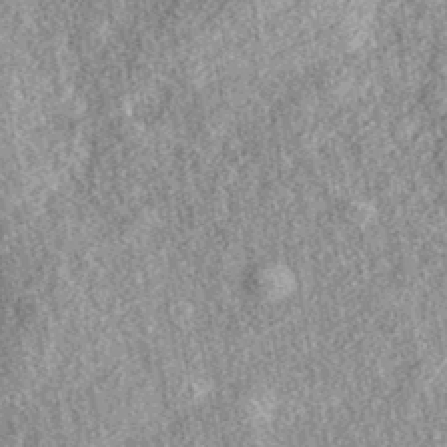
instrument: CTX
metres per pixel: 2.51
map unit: eAb
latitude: 38.4223
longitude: 108.6518
